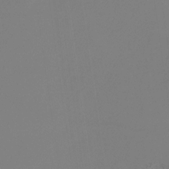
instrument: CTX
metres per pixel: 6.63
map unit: HNhu
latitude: -28.8219
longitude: 66.3873
